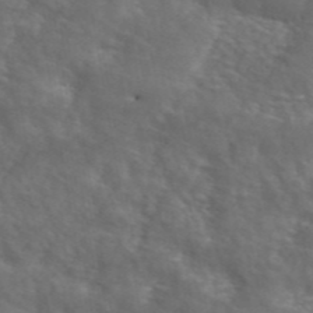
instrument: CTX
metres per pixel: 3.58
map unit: ANa
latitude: 44.8380
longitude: 28.5574
